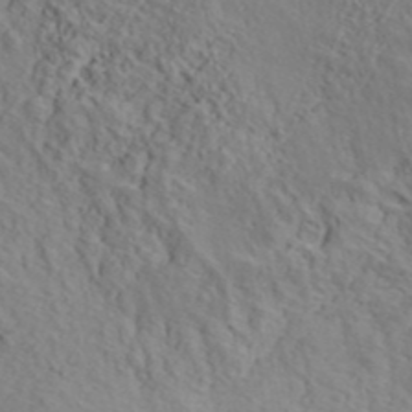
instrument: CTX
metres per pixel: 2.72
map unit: ANa
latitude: 42.2523
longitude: 52.8785
